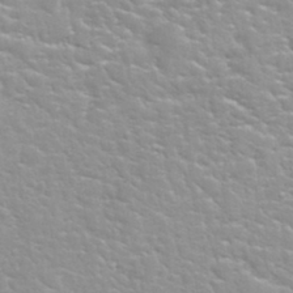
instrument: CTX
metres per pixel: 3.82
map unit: Hto
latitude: 32.6679
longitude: -50.8947
